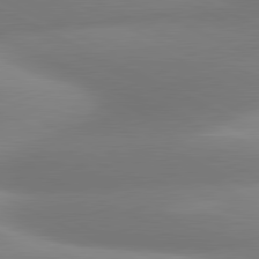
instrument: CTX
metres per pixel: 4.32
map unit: lApd
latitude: 80.9892
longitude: 131.6155
